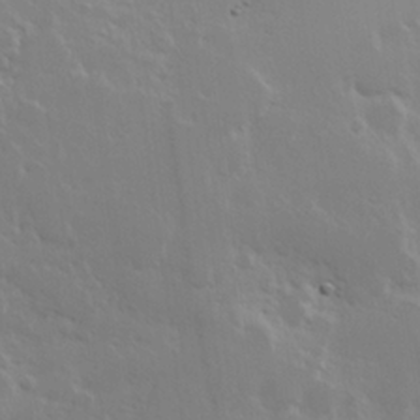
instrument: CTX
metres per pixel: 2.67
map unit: Hve
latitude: 24.1388
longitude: 145.4643
